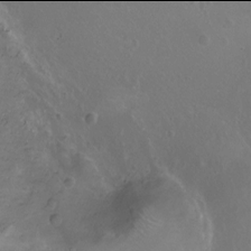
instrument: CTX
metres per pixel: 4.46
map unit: Ht
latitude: -6.0094
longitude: -19.5182
